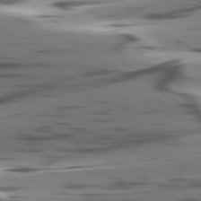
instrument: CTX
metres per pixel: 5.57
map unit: lApd
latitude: 78.5735
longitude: -50.3089
